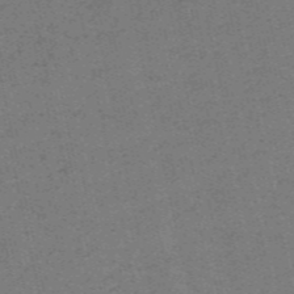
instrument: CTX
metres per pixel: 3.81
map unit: HNb
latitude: -55.5777
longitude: -42.3845
